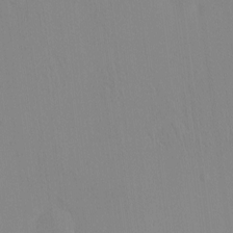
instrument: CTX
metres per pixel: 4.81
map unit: eHh
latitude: -4.3873
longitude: 14.8786
